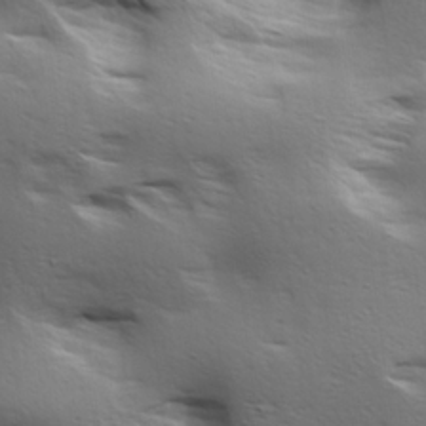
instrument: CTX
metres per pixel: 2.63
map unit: lAa
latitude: 18.2900
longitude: -138.2900
